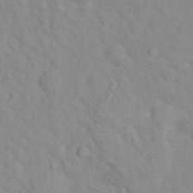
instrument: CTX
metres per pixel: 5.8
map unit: Hto
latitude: 16.9514
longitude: -36.1578
